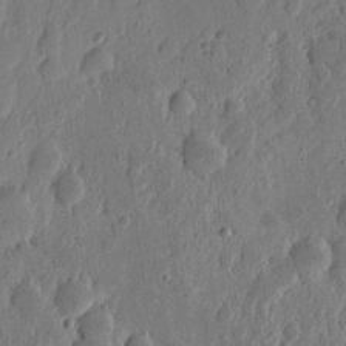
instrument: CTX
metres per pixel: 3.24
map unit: eHh
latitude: 6.7057
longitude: -71.9906
